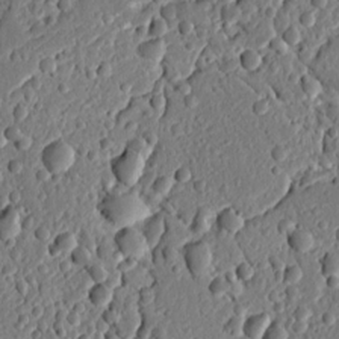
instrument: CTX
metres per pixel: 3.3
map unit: Ht
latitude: 11.1403
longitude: -75.4993
